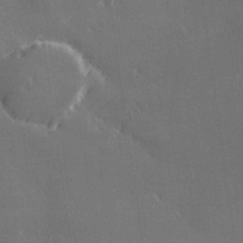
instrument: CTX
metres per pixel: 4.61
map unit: Hve
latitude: 28.4223
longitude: 145.6533
